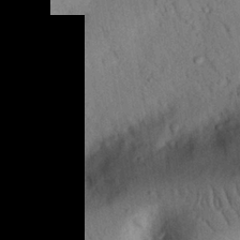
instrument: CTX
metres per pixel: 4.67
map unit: eHh
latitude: 25.7071
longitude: -76.0444
